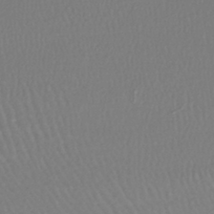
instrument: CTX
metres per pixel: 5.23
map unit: lHb
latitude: -42.6329
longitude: 74.3685
